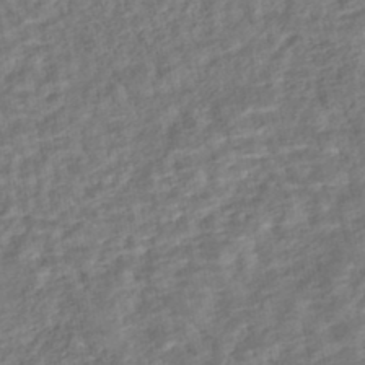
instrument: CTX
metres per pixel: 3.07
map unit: HNhu
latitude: -44.5952
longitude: 101.7477
